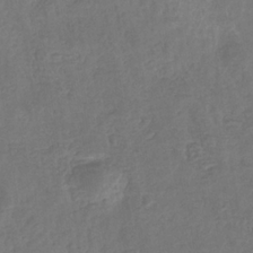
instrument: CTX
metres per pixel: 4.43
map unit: eHb
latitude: -33.8801
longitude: 76.8030
